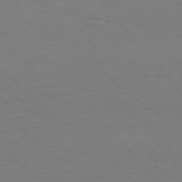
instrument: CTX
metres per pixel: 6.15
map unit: Hpe
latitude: 75.1025
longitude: -132.1011
